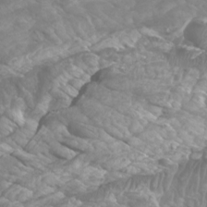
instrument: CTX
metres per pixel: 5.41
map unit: Htu
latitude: -5.4076
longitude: -75.9906
